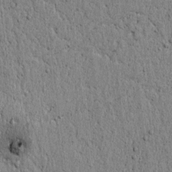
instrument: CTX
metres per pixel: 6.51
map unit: lAvf
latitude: 5.9339
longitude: 165.0109
